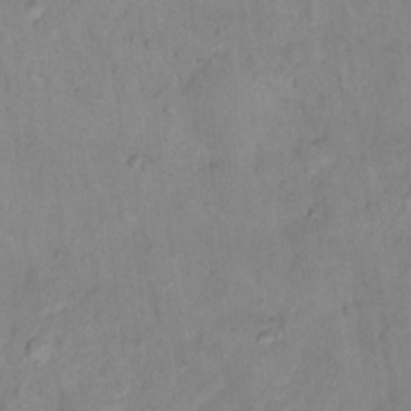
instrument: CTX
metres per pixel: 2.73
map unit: Hto
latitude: 16.1767
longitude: -40.5356
